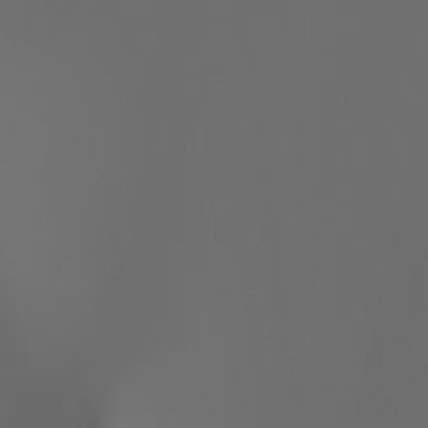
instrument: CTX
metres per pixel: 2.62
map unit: Ht
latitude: -3.7855
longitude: -61.5938
